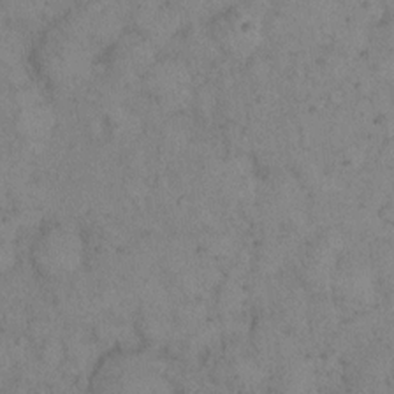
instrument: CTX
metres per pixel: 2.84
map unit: eHh
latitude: 15.8395
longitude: -63.7828
